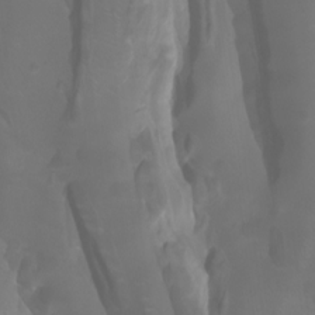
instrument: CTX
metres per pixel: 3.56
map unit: Htu
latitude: -5.1998
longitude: 138.4629
